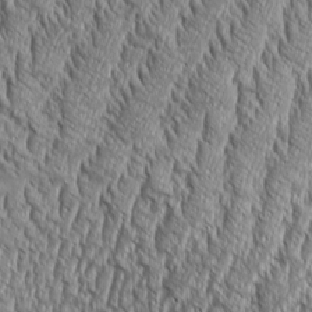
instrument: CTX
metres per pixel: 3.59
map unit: Aa
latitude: 8.9514
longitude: -129.9150
